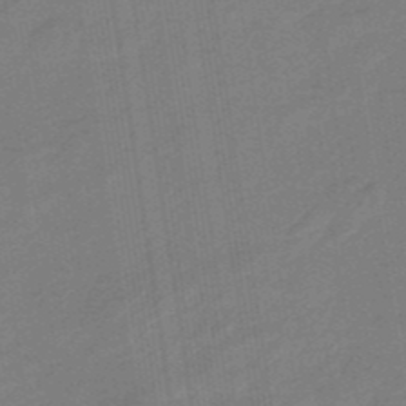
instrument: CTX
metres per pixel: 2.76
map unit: eHb
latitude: -46.6707
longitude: 87.5399
